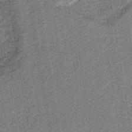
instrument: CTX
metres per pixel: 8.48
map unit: lHb
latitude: -40.5196
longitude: 63.4454
